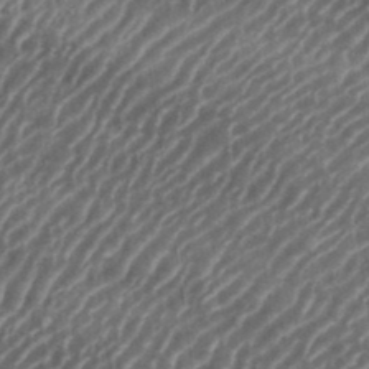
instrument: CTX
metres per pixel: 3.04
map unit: eHh
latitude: 35.8016
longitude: -134.6112
